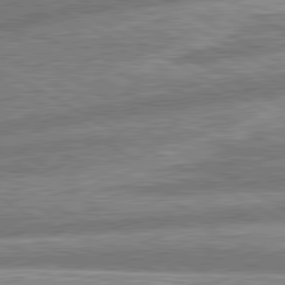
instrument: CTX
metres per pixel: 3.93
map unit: lApd
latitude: 80.9514
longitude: -165.4615
